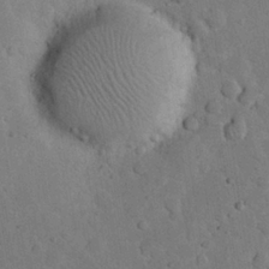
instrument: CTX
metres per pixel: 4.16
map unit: eHh
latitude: 24.2333
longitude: -71.8961
